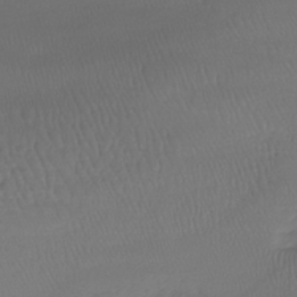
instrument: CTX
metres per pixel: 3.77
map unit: lHb
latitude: -39.6533
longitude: 70.2551
